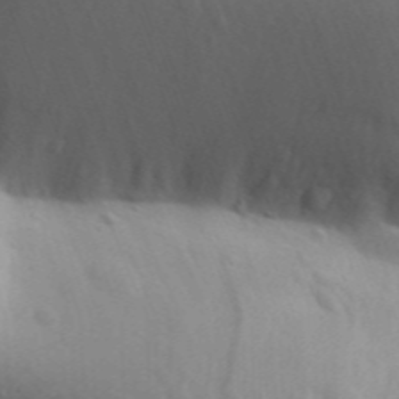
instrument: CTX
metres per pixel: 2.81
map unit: Aa
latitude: 30.1578
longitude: -146.6680
